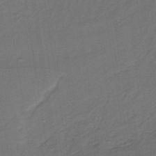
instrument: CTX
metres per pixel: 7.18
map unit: lHb
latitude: -39.3510
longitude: 54.9542
